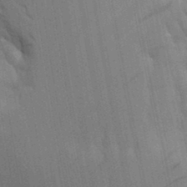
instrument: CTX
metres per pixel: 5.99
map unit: Aa
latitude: 9.8206
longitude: -126.6680
